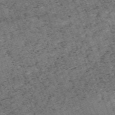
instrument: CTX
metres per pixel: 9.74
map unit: HNb
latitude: -54.6330
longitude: -48.1767
